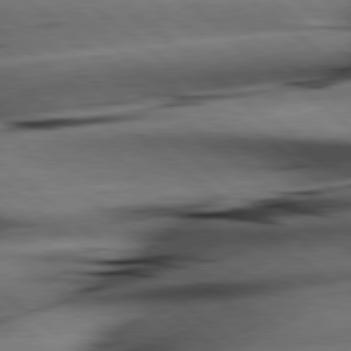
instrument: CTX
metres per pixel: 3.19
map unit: lApd
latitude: 79.1781
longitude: -140.2333
